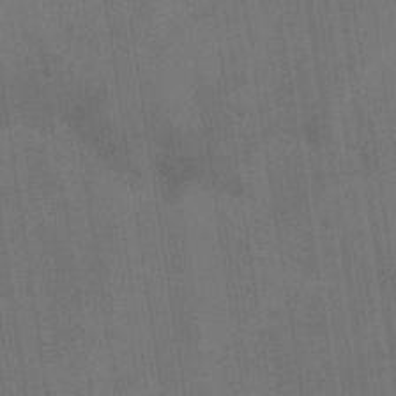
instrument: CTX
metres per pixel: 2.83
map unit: eHb
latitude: -34.3495
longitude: 73.8611
